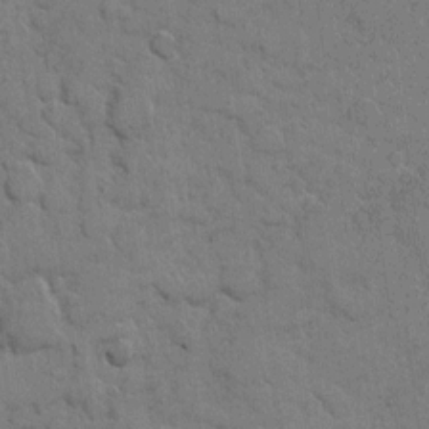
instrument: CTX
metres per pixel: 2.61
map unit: eHh
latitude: 6.2711
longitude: -64.5924
